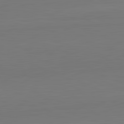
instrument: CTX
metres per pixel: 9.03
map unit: lApd
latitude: 82.2522
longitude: 164.3118
